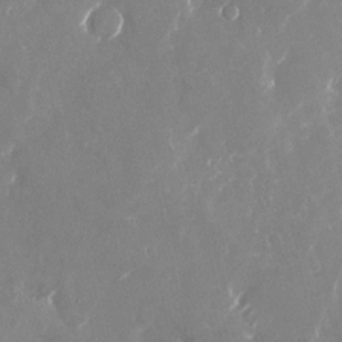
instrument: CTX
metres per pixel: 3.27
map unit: Nhu
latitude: -22.9164
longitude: -72.5924
